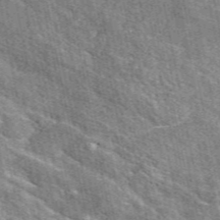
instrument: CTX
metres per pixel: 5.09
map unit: eAb
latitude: 48.4223
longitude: 119.7856
